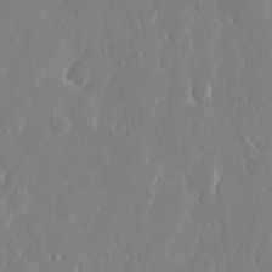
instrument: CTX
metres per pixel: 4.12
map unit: eHh
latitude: 12.6113
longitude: -71.5371
